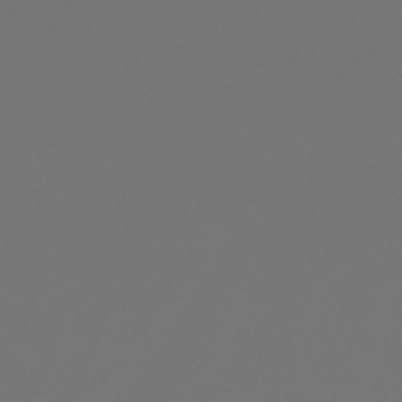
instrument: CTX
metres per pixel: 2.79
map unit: HNhu
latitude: -40.0094
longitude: 100.5195
